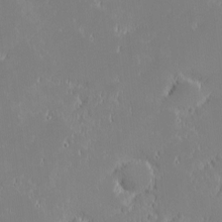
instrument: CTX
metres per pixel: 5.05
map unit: eHh
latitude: -2.2739
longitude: -84.1011
